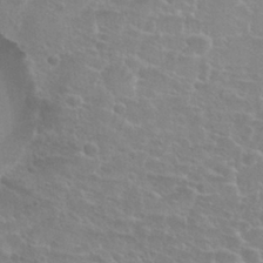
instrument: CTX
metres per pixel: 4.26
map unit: Nhu
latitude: 27.2726
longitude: -51.3481
